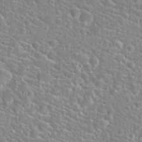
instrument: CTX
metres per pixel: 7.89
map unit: Hto
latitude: 24.4601
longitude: -49.2537
